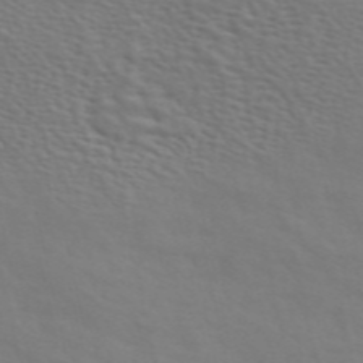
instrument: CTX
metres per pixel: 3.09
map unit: ANa
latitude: 48.6302
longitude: -75.3671
